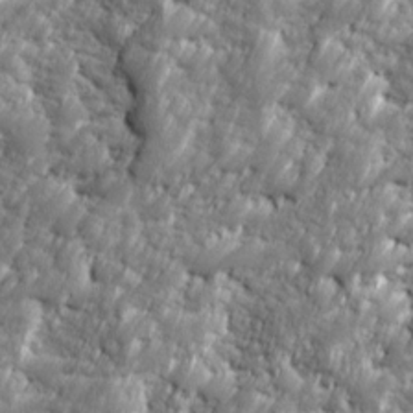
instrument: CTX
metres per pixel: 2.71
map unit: Ave
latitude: 16.4601
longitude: -134.8002
